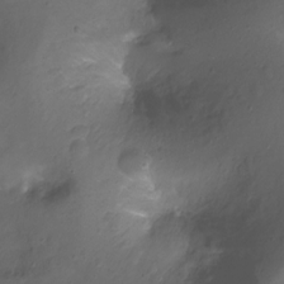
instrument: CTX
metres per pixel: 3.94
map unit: Ht
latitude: -11.5966
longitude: -35.6505
